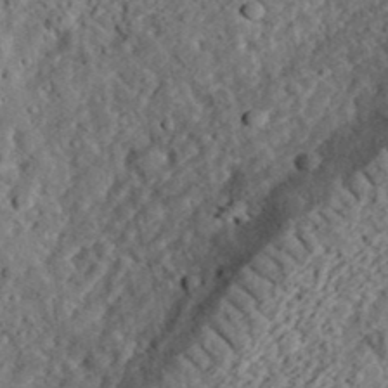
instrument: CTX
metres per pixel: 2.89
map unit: eHh
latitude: 36.8947
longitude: -78.9325
